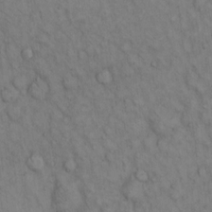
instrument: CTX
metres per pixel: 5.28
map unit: Hto
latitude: 12.7624
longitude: -59.7450
